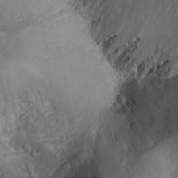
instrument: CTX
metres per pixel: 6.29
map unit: Nhu
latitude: -4.6518
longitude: -86.2711
